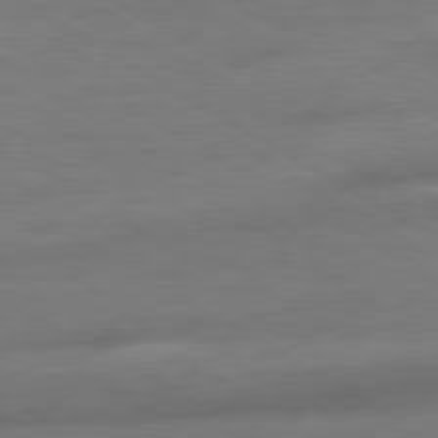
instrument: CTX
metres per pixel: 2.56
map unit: Ap
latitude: -80.9542
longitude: -79.0081
